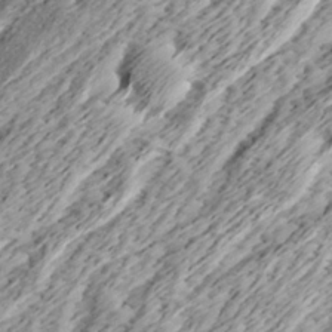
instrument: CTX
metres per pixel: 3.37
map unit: Ave
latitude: 15.6694
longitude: -136.7813
